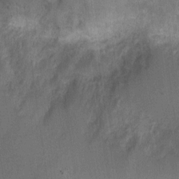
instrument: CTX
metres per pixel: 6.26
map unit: Nhu
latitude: 3.2537
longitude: -16.2333
